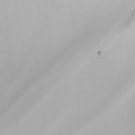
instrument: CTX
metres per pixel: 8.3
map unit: Nhu
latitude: -4.9352
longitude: -92.5545
